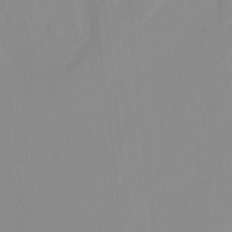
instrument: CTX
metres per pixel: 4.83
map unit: Nhu
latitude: -13.4832
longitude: -57.6882
